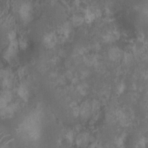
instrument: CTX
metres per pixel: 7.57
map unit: Nhu
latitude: 6.7624
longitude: -20.9514
